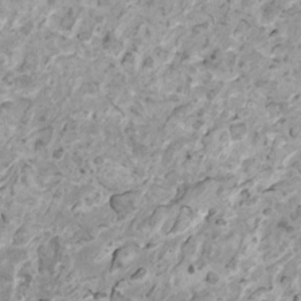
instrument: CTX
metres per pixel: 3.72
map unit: HNhu
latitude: 1.8961
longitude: 5.4076
